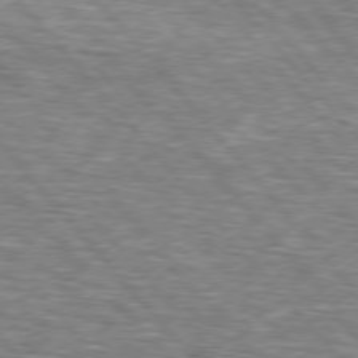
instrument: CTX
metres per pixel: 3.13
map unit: lApd
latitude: 76.0444
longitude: -74.5735
